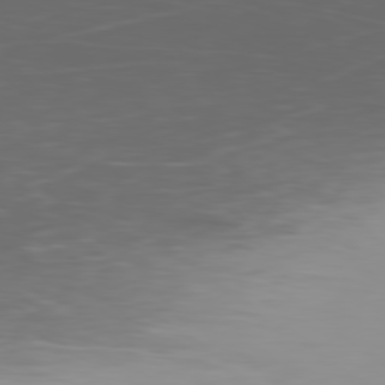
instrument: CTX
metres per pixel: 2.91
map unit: Ap
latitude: -79.5399
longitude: -71.3481
